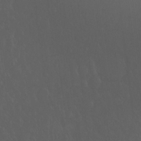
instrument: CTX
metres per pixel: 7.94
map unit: Hto
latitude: -7.8422
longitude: -45.1781
